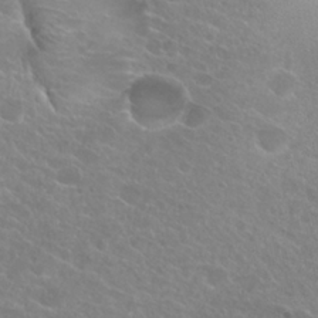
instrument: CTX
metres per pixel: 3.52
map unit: Hto
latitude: 25.3859
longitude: -37.9339
